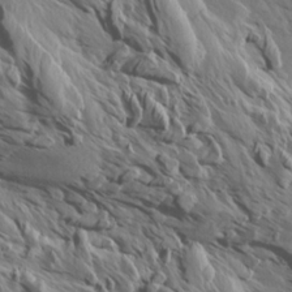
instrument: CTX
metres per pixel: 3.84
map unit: Aa
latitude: 13.4427
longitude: -143.1592
